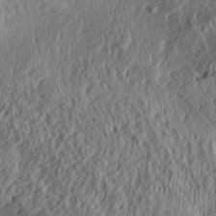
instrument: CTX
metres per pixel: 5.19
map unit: Aa
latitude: 31.8773
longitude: -134.0633
